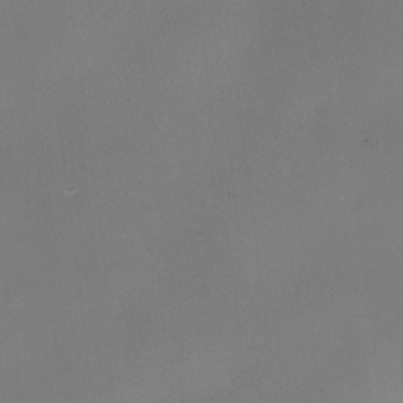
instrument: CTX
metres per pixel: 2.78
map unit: eHh
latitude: -23.0676
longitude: 14.7652
